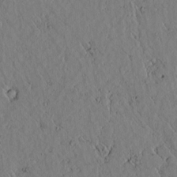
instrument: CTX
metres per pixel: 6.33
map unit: lAvf
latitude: 6.2711
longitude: 159.8044
